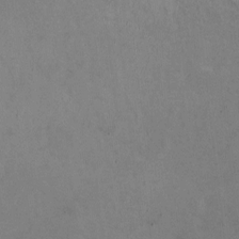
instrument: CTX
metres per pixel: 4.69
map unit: HNhu
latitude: -1.2565
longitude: -4.1200
